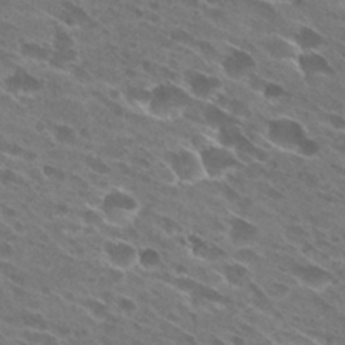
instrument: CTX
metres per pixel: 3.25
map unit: Hto
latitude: 28.9513
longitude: -44.2522
